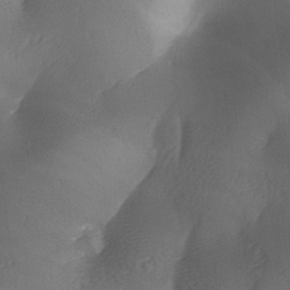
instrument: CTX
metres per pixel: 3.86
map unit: Ave
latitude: -6.4251
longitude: -120.7813
